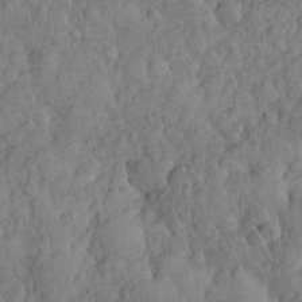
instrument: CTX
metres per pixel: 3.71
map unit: eHh
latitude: 31.2348
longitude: -68.8380
